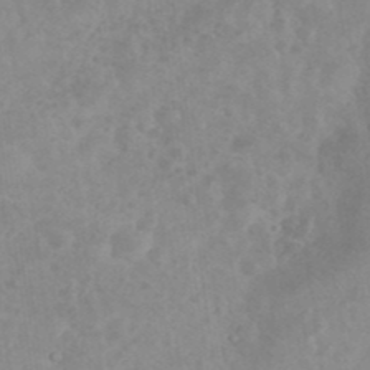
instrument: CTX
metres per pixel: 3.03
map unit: eHh
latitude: 35.2348
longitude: -62.5357
